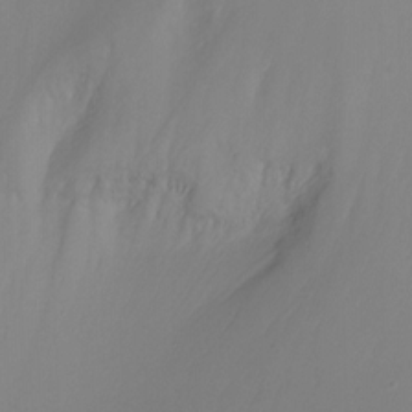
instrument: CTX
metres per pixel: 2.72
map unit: Nhu
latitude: -8.2172
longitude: -79.3293
